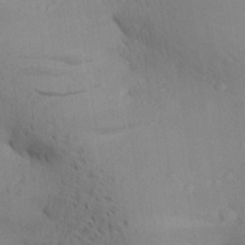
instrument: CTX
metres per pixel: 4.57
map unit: Aa
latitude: 28.8002
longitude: -131.7828
